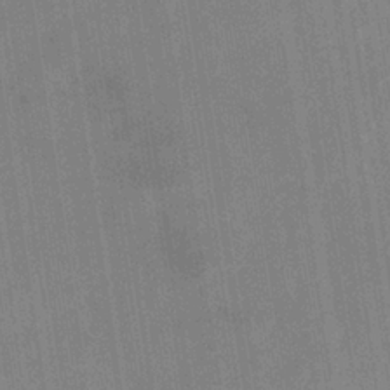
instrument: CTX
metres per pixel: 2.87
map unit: eHb
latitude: -35.4643
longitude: 73.8989
